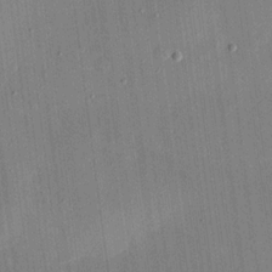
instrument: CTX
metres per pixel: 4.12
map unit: eHh
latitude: 17.8583
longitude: -69.8961
